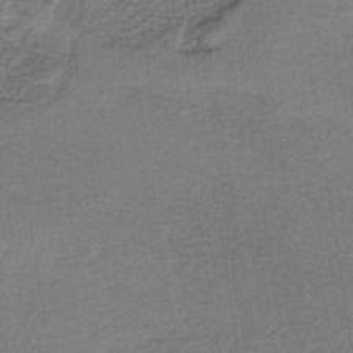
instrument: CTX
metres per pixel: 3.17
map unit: HNb
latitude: -35.7289
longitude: 54.2929
